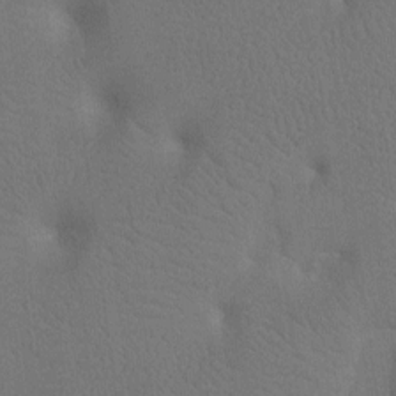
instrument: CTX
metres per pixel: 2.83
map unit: Ht
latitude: -7.9367
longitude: -33.8583
